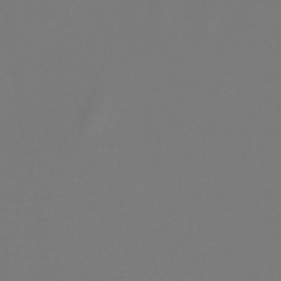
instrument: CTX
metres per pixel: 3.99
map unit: lHb
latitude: -47.0864
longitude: 72.5951
